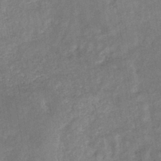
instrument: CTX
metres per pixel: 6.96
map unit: eHb
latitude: -34.0661
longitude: 74.3118
